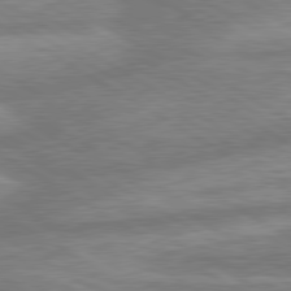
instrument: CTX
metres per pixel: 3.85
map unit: lApd
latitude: 80.3089
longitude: -165.3860
